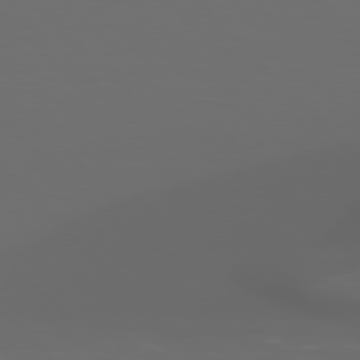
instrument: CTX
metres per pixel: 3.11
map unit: Hpe
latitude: 77.0269
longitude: -164.4412
